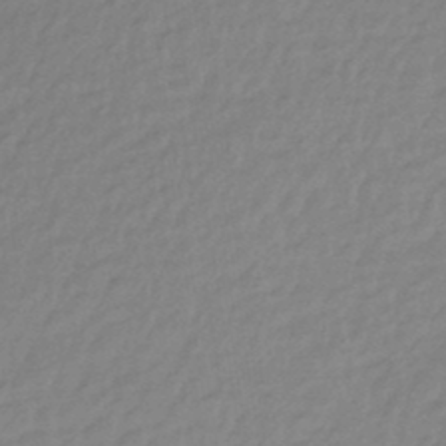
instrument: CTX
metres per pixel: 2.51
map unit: eHb
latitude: -44.3117
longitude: 89.5966
